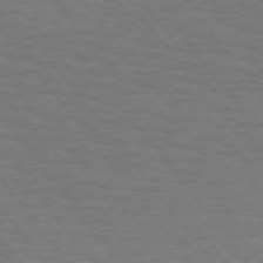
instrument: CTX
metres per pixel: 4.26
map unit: Hpe
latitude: 74.8191
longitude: -138.1389
